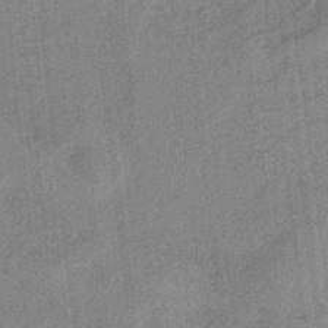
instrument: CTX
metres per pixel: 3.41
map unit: HNb
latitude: -34.4251
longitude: 57.4265
